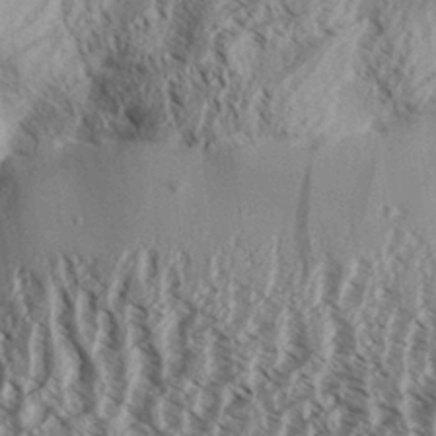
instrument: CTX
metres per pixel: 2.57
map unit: Aa
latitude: 32.4223
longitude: -137.4427
